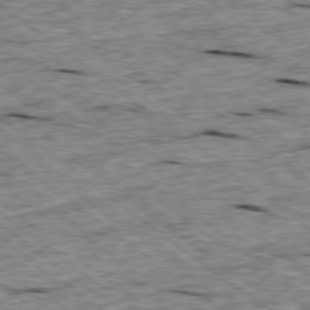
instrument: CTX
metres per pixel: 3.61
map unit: Ap
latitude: -78.8975
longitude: -88.3657
